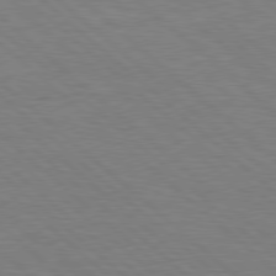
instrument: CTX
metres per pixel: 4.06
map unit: Hpe
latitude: 78.1389
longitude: -152.5735
